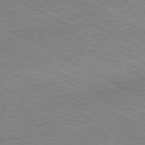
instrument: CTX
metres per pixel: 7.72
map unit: Hpe
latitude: -80.9920
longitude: 20.5951
